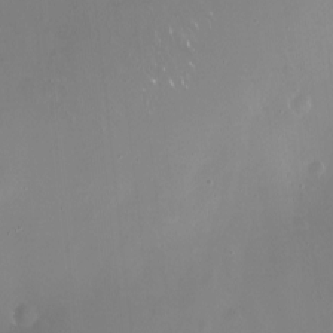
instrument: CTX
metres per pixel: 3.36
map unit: Nve
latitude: -18.2362
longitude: -60.3089
